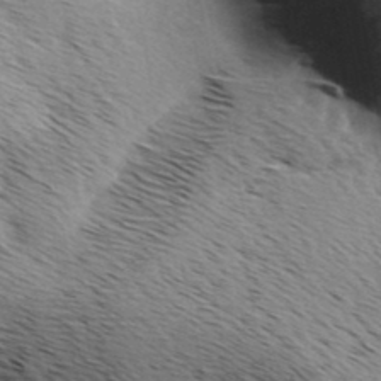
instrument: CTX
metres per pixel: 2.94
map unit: Ave
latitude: 9.8961
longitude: -107.1781
